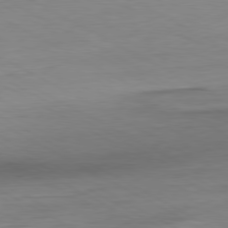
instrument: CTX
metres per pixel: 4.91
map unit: Ap
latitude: -80.5196
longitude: -78.1956
